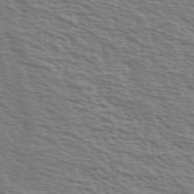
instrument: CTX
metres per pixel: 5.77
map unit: Ave
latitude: 37.8395
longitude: -113.1025
